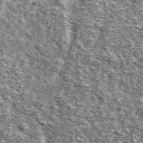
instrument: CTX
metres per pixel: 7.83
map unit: Ave
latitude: 41.1025
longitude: -106.2523
